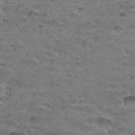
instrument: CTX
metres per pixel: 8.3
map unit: Hto
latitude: 34.8569
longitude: -45.2348
